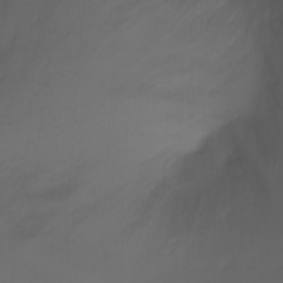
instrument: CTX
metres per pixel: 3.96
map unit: Ht
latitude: 0.7435
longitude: -21.8773
